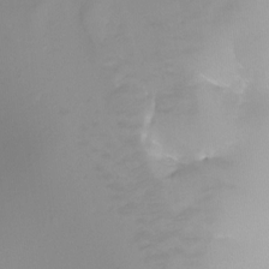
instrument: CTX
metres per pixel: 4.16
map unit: Ht
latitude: -6.4629
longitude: -29.3859
